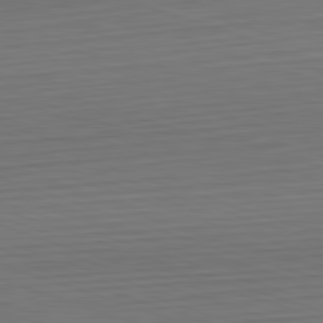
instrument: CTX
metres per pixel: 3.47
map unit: Hpe
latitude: -82.6707
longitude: 10.5007
